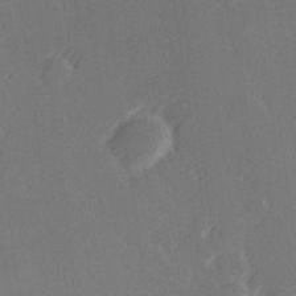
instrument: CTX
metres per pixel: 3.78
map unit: Hve
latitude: 27.1592
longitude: 145.2376
